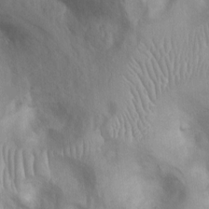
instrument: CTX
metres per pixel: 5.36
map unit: Ht
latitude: 3.0080
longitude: -26.4412
